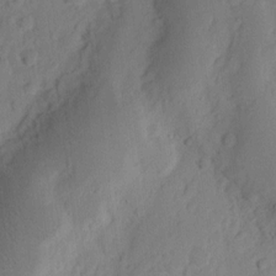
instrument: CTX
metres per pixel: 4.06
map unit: Ht
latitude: 10.4034
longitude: -74.3089
